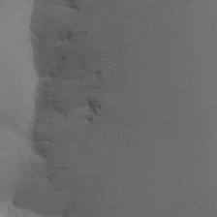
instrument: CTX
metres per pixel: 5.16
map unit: Aa
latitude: 22.4412
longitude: -148.2900
